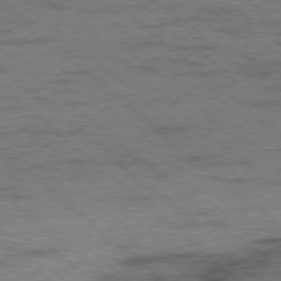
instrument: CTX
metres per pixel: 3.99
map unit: Ap
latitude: -78.5195
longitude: -50.7057
